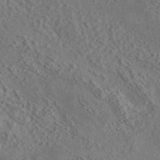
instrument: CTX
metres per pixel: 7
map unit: eAb
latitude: 43.2537
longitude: 114.8975
